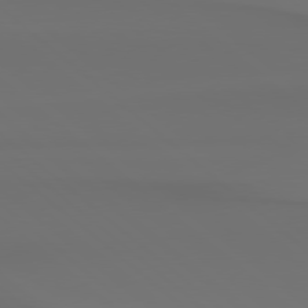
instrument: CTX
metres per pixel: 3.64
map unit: Hpe
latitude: 78.1767
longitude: -133.4993
